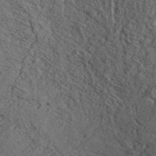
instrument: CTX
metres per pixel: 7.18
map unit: ANa
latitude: 43.2159
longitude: 54.2740
